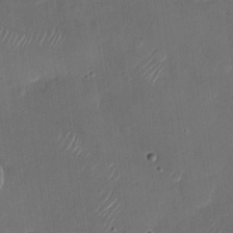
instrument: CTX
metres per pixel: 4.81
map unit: Nhu
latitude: -27.8422
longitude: -62.8002
